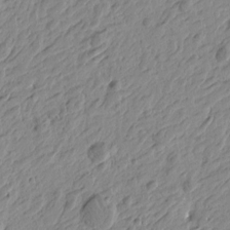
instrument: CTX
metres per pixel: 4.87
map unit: Htu
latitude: -4.4440
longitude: -179.6127
